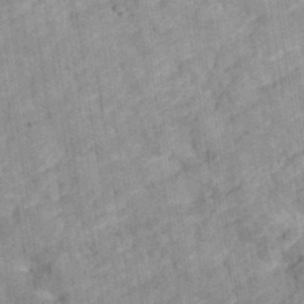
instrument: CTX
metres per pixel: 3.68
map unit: eAb
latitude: 35.3859
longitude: 115.5966
